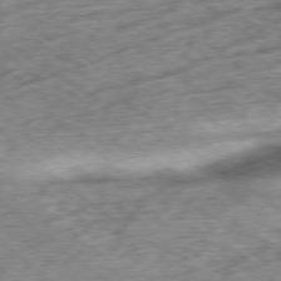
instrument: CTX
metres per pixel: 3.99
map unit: Hpe
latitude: -78.8786
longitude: -15.8773
